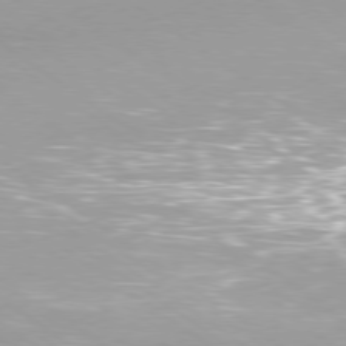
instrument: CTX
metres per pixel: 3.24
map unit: Ap
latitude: -79.4454
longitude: -66.6301
